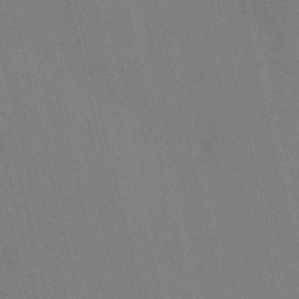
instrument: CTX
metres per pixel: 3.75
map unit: HNhu
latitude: 7.1970
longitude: 4.4818
